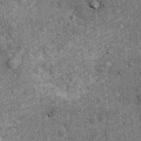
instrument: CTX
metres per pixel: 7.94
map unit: Ht
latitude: 9.4615
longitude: -38.1578
